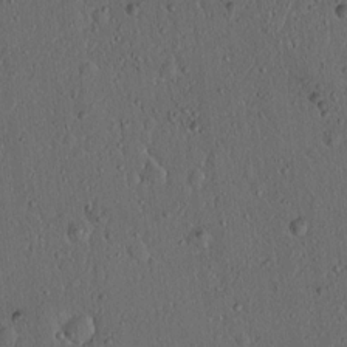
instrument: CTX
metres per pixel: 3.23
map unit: lAvf
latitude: 7.8961
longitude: 168.4629
